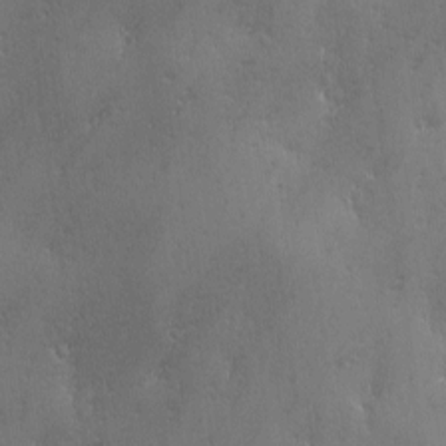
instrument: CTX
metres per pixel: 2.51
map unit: Ave
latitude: 2.3467
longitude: -112.2333
